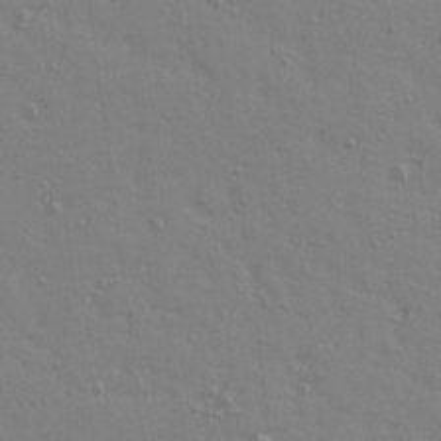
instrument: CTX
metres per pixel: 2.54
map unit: Ave
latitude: 14.8947
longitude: -105.6127
